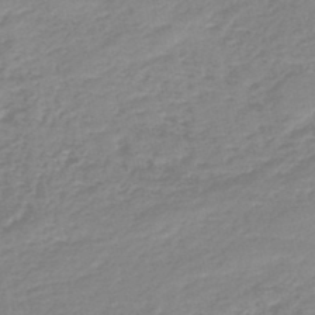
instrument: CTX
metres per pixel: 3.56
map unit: lHb
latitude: -46.3873
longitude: 64.7463
